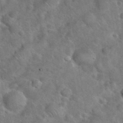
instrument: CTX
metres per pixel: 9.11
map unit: eHh
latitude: 37.2537
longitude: -64.4412
